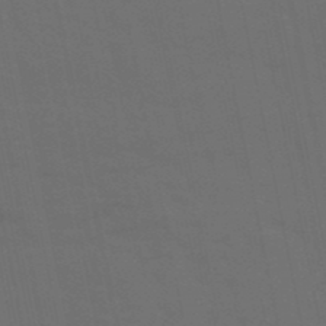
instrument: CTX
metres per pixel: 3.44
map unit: lHb
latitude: -49.8989
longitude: 75.2187
